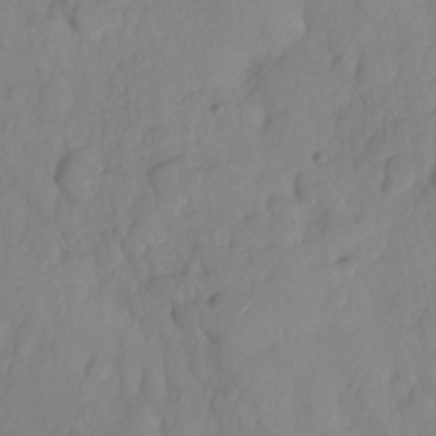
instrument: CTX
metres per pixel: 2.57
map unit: HNhu
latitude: -24.4062
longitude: 49.2565
